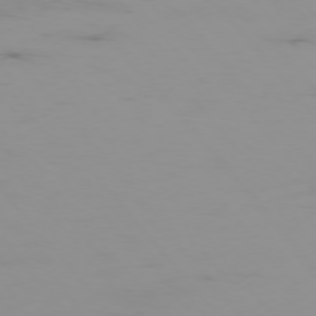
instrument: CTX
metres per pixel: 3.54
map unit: Hpe
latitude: -75.9556
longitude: -19.4237
